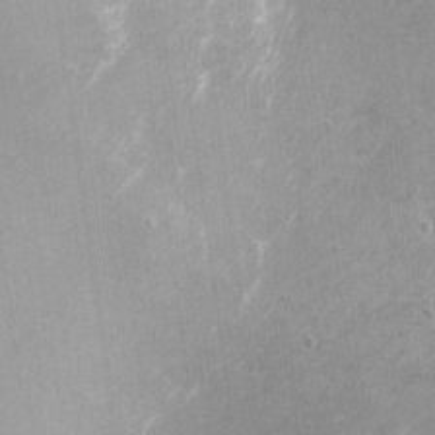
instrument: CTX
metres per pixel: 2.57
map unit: eHh
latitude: -2.1038
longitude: -79.7450
